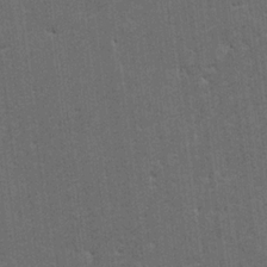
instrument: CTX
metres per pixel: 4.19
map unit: lAvf
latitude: -5.1431
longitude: -114.5167
